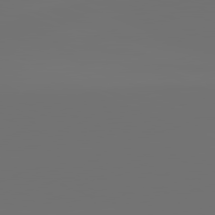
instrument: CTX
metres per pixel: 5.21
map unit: lApd
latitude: 82.0822
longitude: -152.9703
